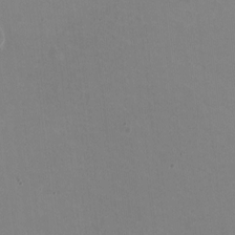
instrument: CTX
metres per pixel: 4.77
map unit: HNhu
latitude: -1.8612
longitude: -3.1025
